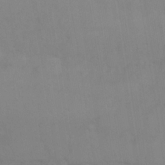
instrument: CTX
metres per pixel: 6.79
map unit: Nhu
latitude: 22.6868
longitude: -68.3845
